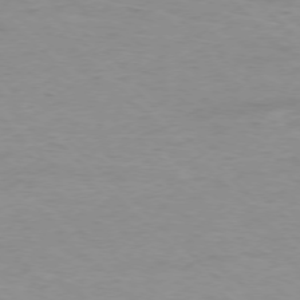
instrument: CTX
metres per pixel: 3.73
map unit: Ap
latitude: -77.1620
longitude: -88.4790
